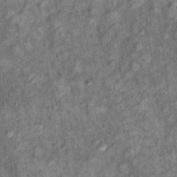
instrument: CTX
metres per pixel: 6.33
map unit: Ht
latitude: 9.6883
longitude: -38.1389
